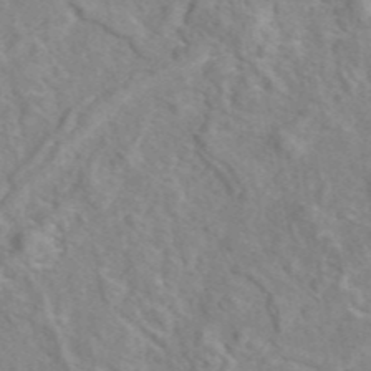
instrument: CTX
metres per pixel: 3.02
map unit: eAb
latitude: 45.2915
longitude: 110.4629
